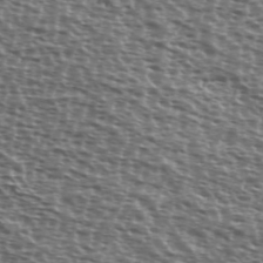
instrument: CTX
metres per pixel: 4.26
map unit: Ave
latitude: 38.6490
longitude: -111.7450
